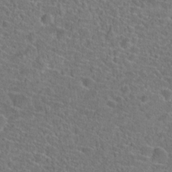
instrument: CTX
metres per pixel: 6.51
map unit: Hto
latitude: 23.4993
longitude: -45.7827
